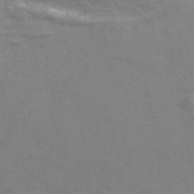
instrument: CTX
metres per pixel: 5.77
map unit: ANa
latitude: 45.3292
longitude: 25.9178
